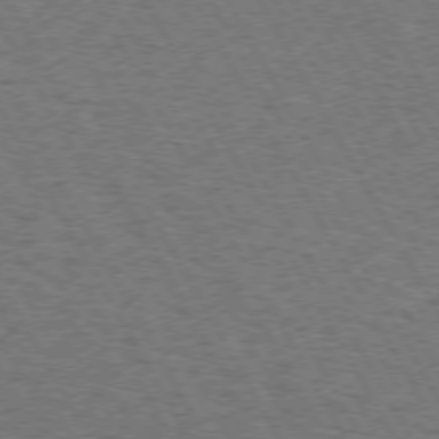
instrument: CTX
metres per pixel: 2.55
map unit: Hpe
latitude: 72.6302
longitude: -128.5923
